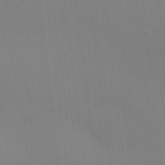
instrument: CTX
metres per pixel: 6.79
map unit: HNhu
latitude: 13.1025
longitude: 11.7856
